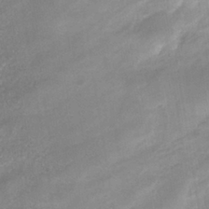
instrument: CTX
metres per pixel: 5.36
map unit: eHh
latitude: -39.7289
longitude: -26.1011
